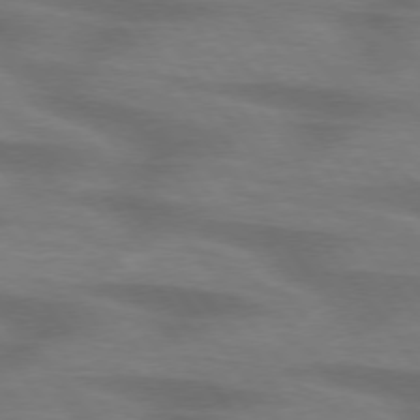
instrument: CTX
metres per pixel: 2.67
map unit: lApd
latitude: 75.4426
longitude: -59.5560
